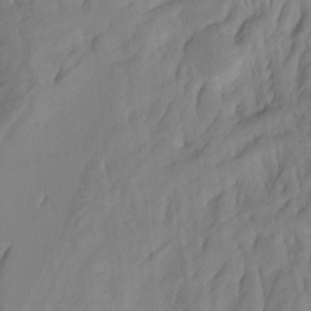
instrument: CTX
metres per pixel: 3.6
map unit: Hto
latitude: -7.3509
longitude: -45.0836
